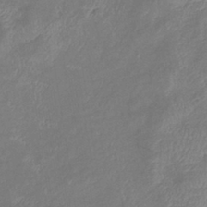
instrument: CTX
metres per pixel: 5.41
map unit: eHb
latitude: -38.5574
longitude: 75.8990
